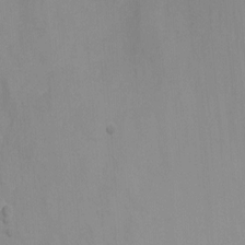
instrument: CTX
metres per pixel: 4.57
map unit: Nhu
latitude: -9.2565
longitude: -43.5182
